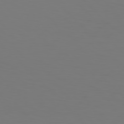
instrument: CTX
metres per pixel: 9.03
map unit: Hpe
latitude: 77.1781
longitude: -133.8772
